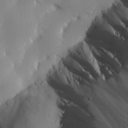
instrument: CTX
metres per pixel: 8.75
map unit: Ave
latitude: 12.3845
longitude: -101.3482
